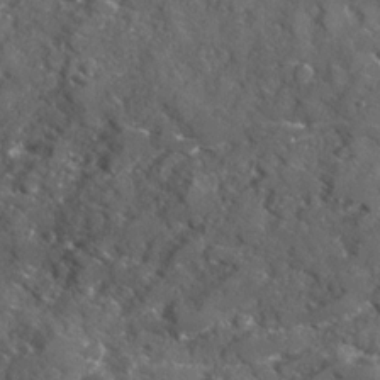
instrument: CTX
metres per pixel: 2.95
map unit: Ave
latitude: 17.7828
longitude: -130.0633
